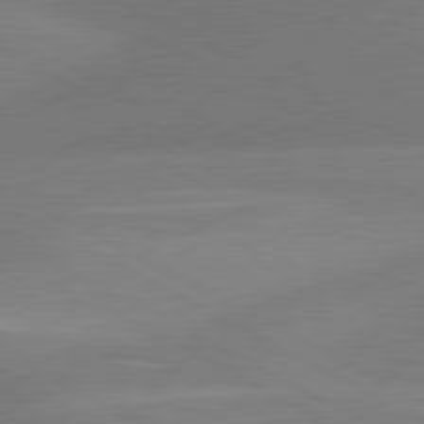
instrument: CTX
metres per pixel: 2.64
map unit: lApd
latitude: 80.9325
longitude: 127.8422
